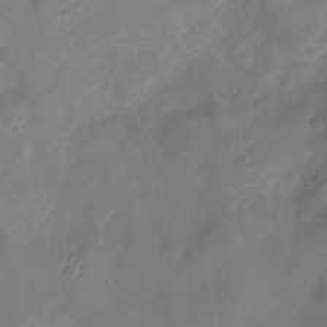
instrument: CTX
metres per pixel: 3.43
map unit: Ht
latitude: -7.7666
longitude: -18.4979
